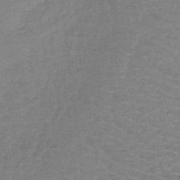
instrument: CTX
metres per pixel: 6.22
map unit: lHb
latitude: -41.2376
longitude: 66.1417
